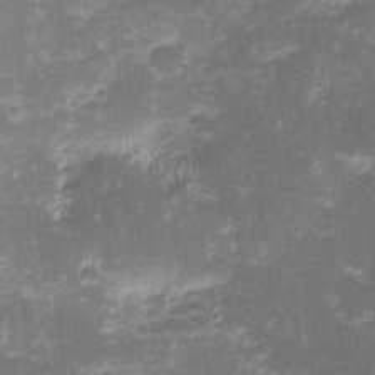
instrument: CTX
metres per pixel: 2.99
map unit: eHh
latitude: -1.7856
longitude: -86.6112
